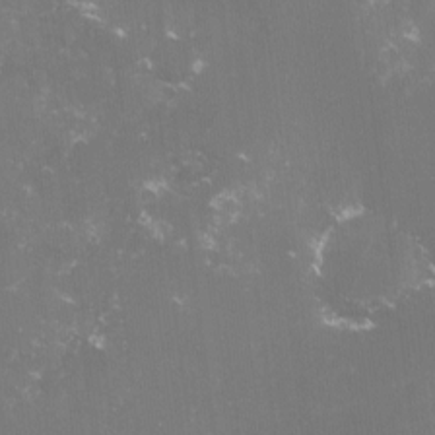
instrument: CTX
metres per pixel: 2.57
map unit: lHvf
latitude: -15.0865
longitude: -101.2726
